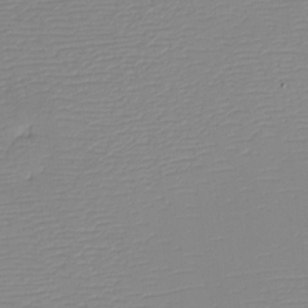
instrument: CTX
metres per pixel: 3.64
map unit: eHh
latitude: -5.7666
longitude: -86.1578
